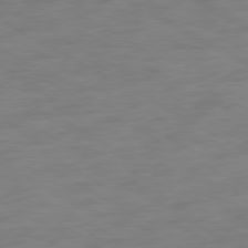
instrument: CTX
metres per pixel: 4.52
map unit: Ap
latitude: -80.3873
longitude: -102.3845
